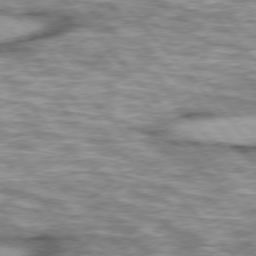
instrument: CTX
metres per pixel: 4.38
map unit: lApd
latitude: 76.0822
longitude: -49.5182
